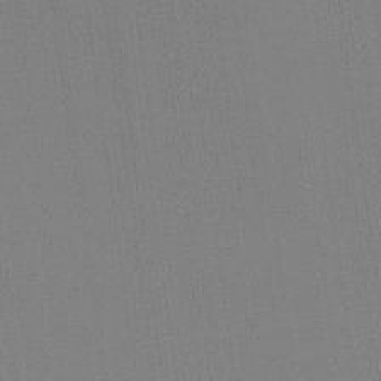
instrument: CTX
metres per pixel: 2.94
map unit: Hve
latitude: 18.2333
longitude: 150.0283
